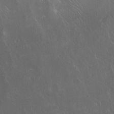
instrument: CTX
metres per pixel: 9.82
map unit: Hto
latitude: 19.4426
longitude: -57.0647
